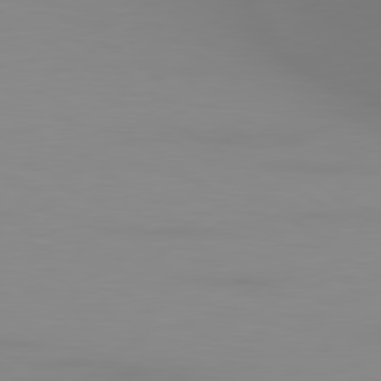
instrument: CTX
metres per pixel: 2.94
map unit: lApd
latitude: 79.8206
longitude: 158.2172
